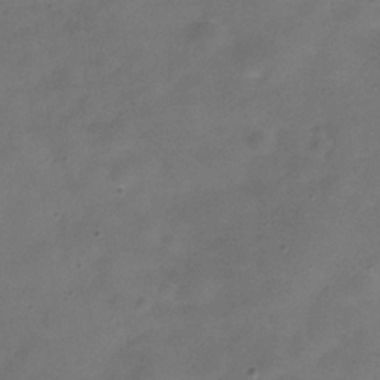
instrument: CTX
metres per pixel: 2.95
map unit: Hve
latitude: -31.3320
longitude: 95.7288
